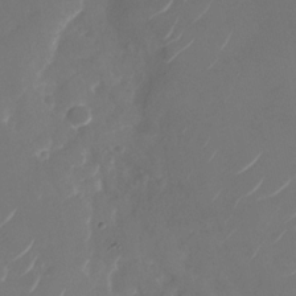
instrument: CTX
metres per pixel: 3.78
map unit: Nhu
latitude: -28.8219
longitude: -70.7813
